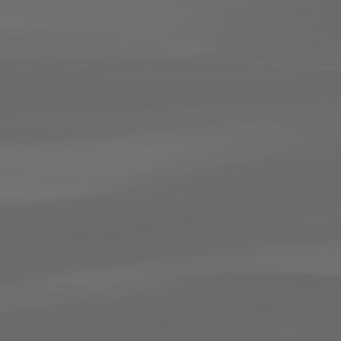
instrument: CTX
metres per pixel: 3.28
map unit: lApd
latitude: 83.0458
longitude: -134.8947
